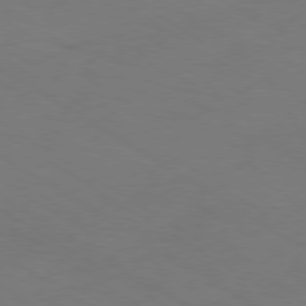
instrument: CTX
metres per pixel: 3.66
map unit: Ap
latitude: -79.8989
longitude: -65.2915
